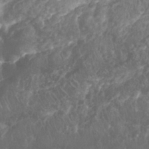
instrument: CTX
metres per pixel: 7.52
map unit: Nhu
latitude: 26.1956
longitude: -63.0837
